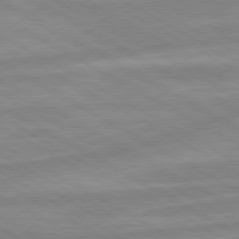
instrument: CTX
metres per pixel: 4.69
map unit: lApd
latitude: 80.3845
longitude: -168.3467
